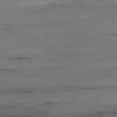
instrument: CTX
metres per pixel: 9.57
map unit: Ap
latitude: -80.6141
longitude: -82.9135
